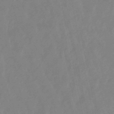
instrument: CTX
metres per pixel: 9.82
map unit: lHb
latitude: -48.5952
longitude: 78.8408
